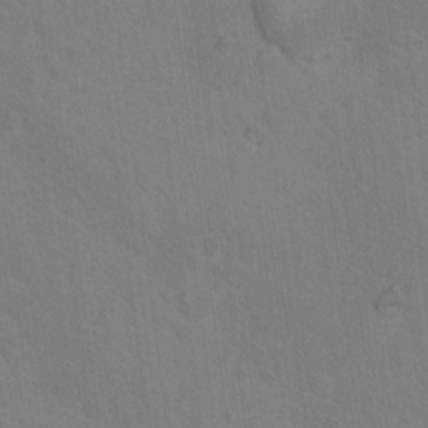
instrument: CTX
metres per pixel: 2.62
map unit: Nhu
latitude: 16.8380
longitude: -33.4237
